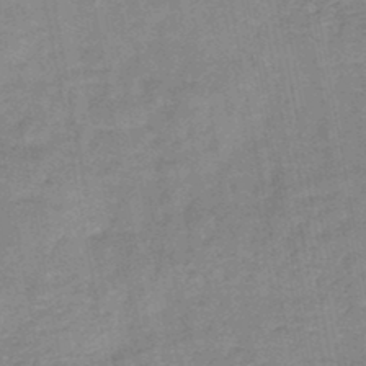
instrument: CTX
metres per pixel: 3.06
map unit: HNb
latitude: -46.2928
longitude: -37.5749
